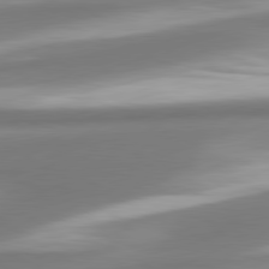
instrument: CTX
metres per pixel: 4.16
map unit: lApd
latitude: 80.2900
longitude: 178.5196
